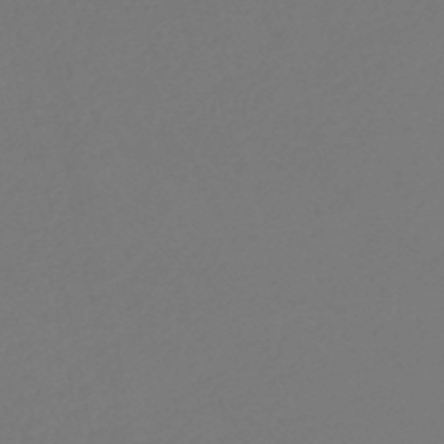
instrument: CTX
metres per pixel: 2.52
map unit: lHb
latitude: -46.5573
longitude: 65.8045
